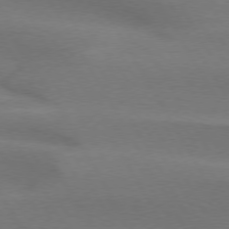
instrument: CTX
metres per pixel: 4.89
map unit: lApd
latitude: 74.4412
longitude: -65.4615
